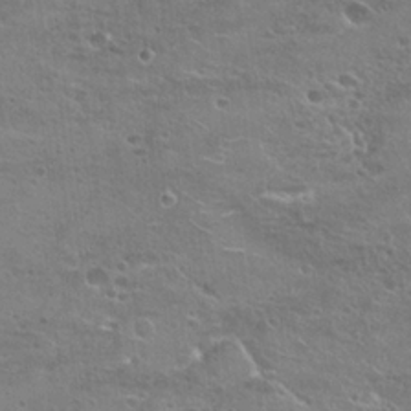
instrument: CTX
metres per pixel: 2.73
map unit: Hto
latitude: 22.9325
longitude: -41.7827
